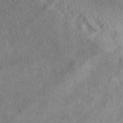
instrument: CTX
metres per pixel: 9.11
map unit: eAb
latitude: 41.1403
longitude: 104.5196
